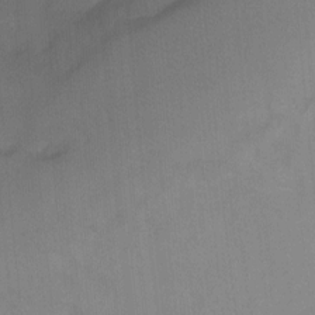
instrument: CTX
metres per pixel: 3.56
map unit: Ht
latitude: 0.2333
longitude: -34.5545
